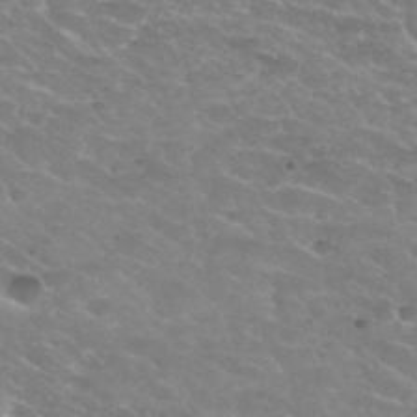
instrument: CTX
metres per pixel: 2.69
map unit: Hto
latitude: 30.7813
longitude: -47.6505
